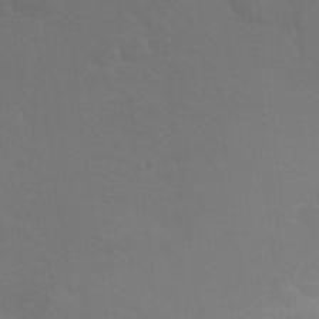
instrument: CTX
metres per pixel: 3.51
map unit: Nhu
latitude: 25.4048
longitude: -54.0444
